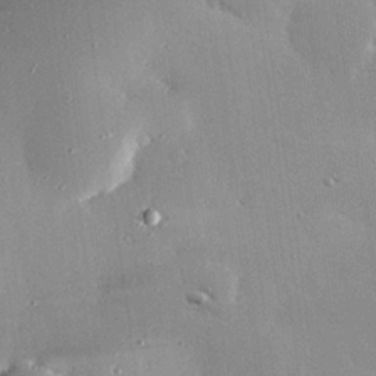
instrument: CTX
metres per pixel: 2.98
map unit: eHh
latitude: 24.1766
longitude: -89.5183
